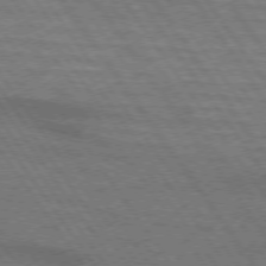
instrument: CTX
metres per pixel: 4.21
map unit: lApd
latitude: 73.8584
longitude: -63.9906
